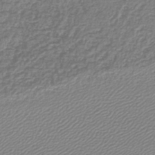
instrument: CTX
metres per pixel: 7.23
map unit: lHb
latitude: -42.6707
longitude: 72.6707
